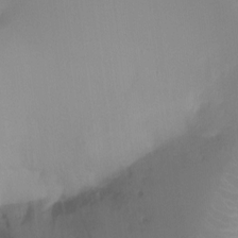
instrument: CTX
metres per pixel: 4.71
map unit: Ht
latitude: -16.3307
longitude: -45.5371
